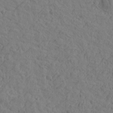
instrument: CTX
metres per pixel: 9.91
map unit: Htu
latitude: -2.5951
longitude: -175.5560
